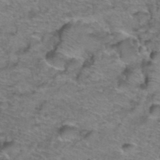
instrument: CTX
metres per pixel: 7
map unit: Hto
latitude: 39.1214
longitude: -44.5357
